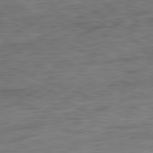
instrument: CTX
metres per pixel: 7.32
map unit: Ap
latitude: -81.8800
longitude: -79.7828
